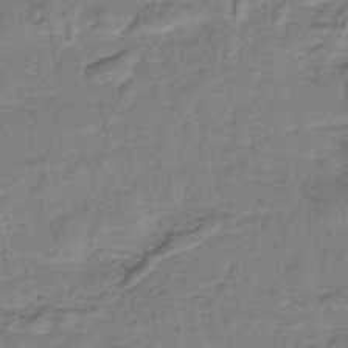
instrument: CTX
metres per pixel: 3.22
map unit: lHb
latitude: -38.1984
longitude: 58.9730
